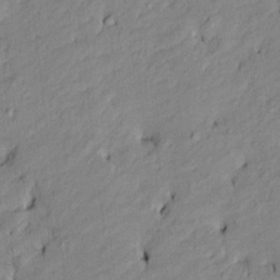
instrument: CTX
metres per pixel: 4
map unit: Htu
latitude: -9.5399
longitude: 177.0486
